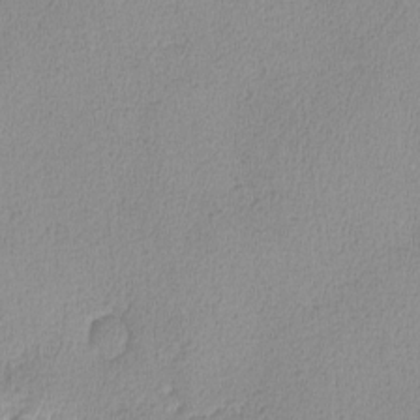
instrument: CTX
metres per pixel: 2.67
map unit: lHvf
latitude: -14.4251
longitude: -102.2711
